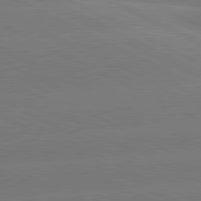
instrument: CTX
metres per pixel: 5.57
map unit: lApd
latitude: 81.2537
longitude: -153.6505
